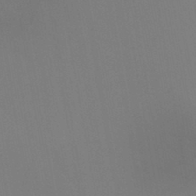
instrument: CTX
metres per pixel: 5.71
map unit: HNb
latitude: -44.6141
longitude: -44.5357
